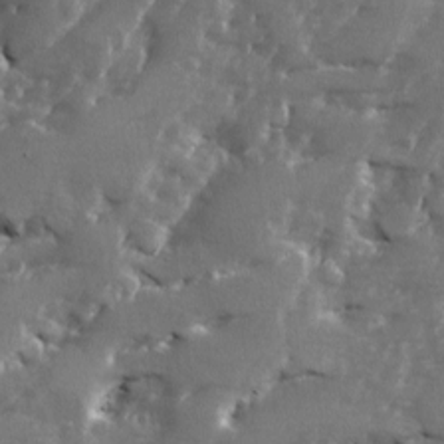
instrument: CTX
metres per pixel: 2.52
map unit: Ave
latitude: -7.7855
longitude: -117.4615
